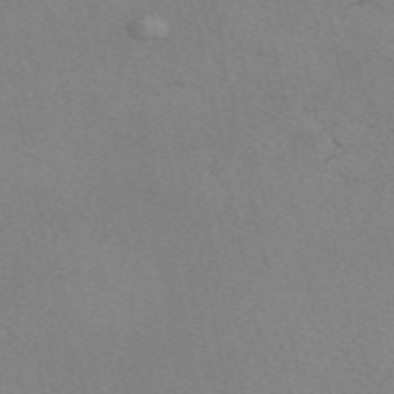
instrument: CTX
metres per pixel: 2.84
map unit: eAb
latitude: 50.4601
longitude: 108.0283
